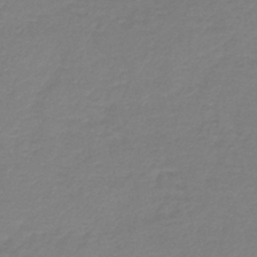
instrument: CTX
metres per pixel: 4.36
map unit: lHb
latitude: -41.5966
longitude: 74.1417
